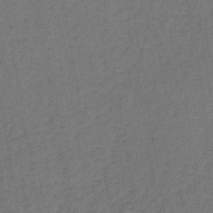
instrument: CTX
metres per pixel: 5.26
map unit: lHb
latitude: -39.3321
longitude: 63.3887
